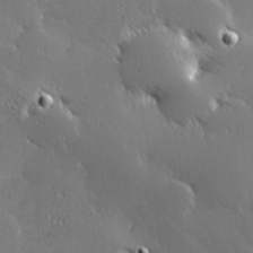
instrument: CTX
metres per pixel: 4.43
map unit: Hve
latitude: 27.8017
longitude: -93.3103
